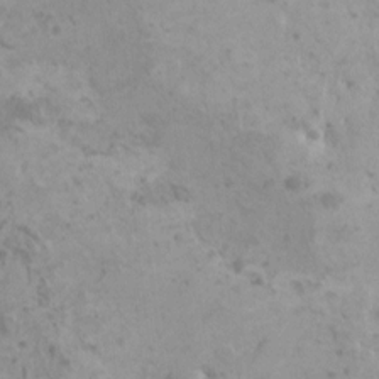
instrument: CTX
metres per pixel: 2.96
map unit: HNhu
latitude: 0.1577
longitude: 2.3495
